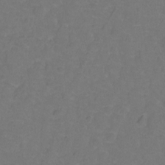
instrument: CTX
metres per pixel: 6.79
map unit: Hto
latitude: -1.8612
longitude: -34.0822
